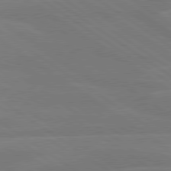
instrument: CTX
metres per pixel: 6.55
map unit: lApd
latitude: 79.6505
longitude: -125.0080
